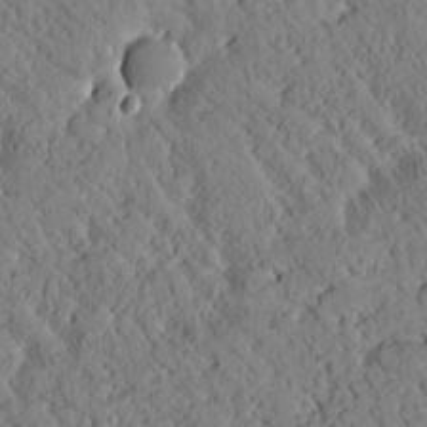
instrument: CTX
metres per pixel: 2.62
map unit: Htu
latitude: 0.5168
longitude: 176.4629
